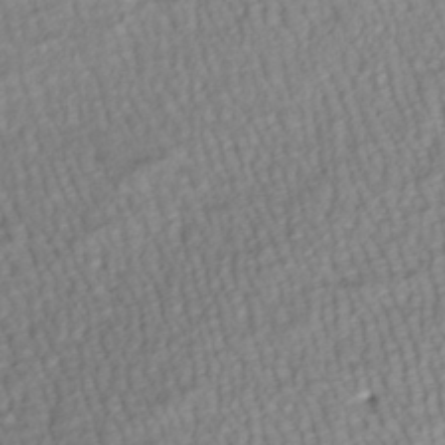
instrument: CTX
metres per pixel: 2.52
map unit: ANa
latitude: -41.4454
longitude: 109.0108
